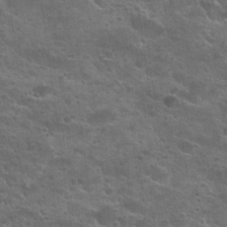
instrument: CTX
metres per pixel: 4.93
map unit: Nhu
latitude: 25.7449
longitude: -50.6112
